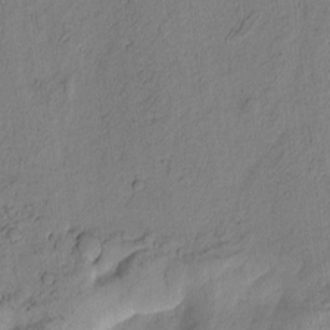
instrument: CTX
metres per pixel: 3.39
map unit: Htu
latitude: -3.0108
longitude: 169.8611
